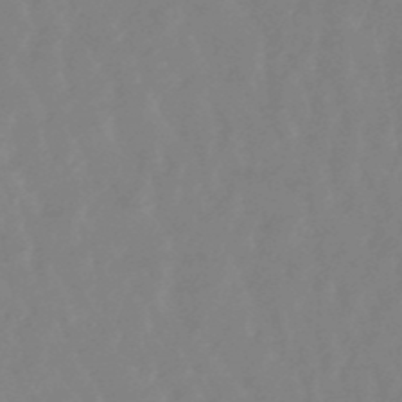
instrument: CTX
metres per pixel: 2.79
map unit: lHb
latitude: -48.5952
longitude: 78.8030
